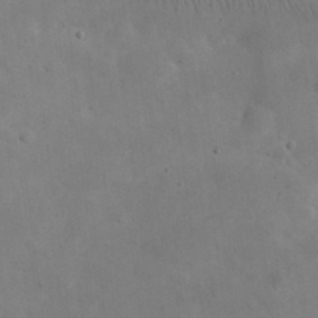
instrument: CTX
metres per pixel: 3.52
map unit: eHh
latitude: 25.5371
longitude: -67.3103
